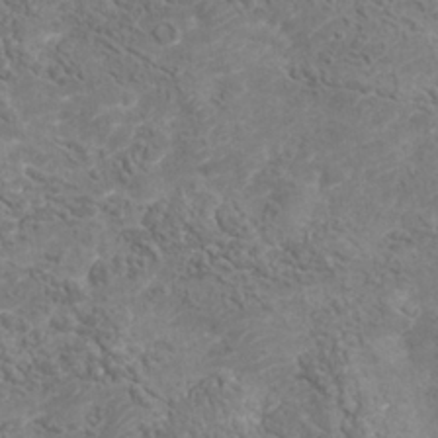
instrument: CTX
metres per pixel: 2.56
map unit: Nhu
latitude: -37.8233
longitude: -80.3467
